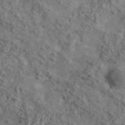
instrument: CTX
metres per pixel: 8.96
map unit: lHvf
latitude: 41.2348
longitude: -90.1578
